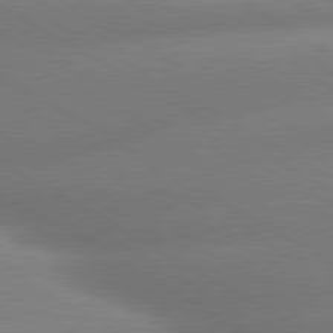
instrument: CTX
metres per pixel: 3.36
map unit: lApd
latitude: 80.1200
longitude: -155.6316
